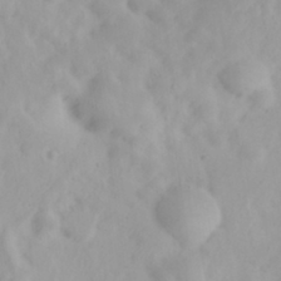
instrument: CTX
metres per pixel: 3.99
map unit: eHh
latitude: 31.1592
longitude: -58.9703
